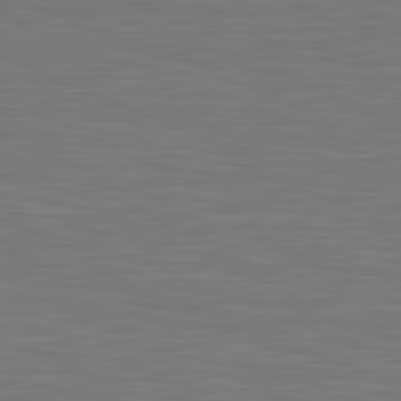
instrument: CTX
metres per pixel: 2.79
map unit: lApd
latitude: 81.8394
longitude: -171.2537
